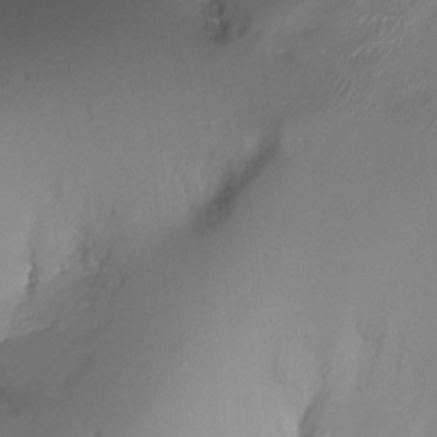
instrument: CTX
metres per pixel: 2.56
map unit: Ht
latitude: -16.4629
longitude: -42.4790
